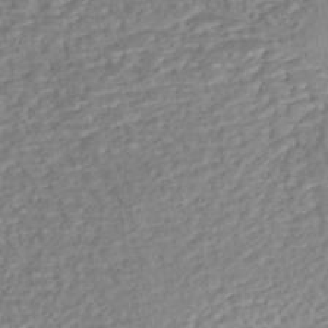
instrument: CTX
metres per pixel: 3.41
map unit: eHh
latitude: -43.6154
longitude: 120.8597
